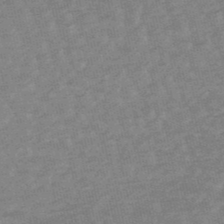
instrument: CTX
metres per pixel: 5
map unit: lHb
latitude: -48.2362
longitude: 81.8612
